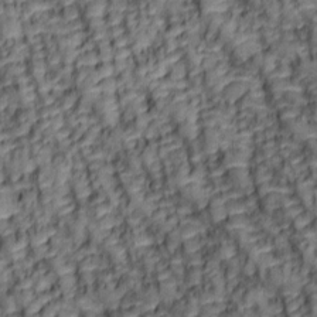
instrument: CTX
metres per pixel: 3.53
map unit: lAa
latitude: 6.3089
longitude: -116.0444
